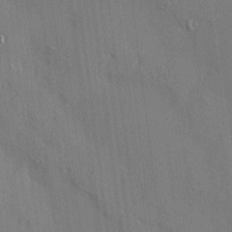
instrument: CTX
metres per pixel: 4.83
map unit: HNhu
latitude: 13.3104
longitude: 10.2173
